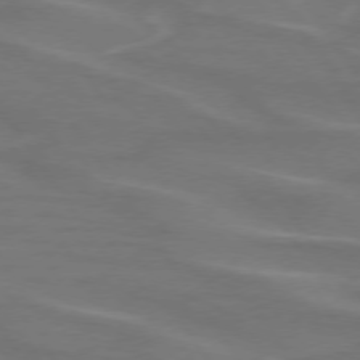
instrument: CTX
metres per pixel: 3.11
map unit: lApd
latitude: 74.3656
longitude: -61.6316
